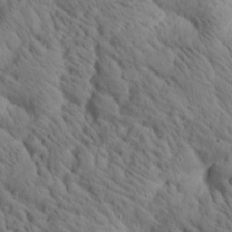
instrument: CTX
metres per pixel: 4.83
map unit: Htu
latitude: 0.5545
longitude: 174.9919
